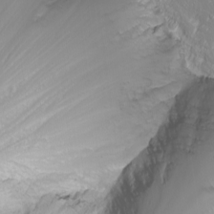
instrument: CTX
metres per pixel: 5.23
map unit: Nhu
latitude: -9.8044
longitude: -68.9136
